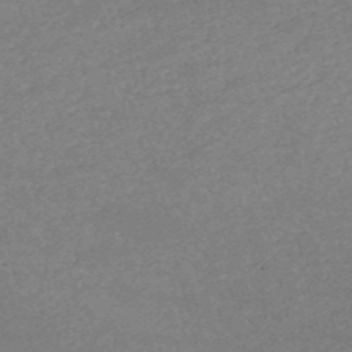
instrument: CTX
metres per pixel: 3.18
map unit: HNb
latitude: -53.5777
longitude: -36.9325
